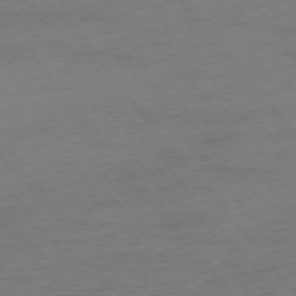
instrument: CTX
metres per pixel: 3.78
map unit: Ap
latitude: -75.7667
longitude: -83.1025
